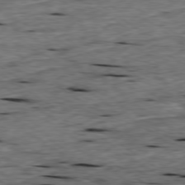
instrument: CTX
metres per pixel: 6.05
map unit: Ap
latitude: -79.2565
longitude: -90.8380
